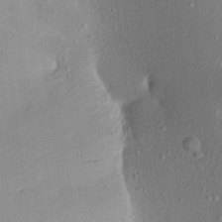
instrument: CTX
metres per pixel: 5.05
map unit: Aa
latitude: 21.4805
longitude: -146.8380
